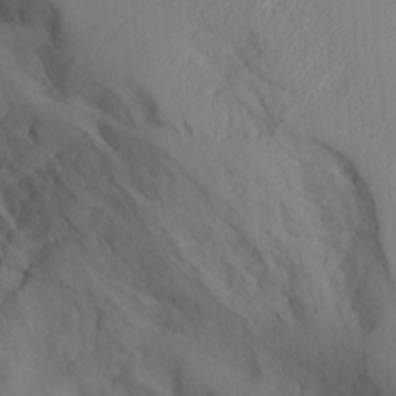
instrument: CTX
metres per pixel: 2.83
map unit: Aa
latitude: 25.9150
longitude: -131.6694
